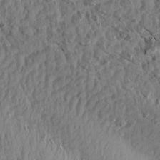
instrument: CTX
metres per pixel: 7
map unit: Aa
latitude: 13.9339
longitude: -143.7828
